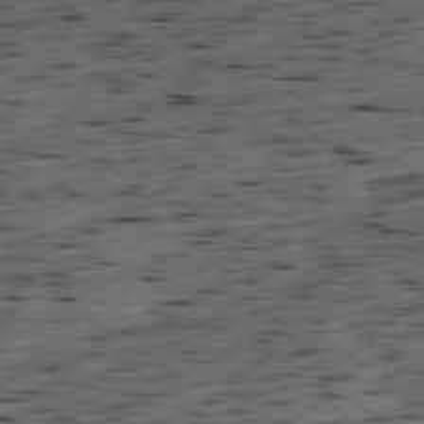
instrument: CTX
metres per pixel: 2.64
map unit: Ap
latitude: -79.0675
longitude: -89.7828
